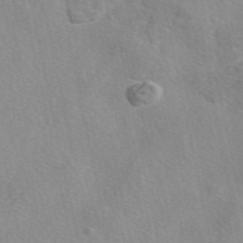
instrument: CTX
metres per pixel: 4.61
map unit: eAb
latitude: 49.0836
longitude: 106.7652
